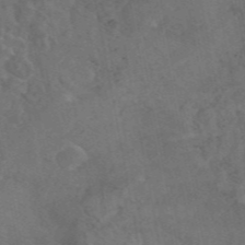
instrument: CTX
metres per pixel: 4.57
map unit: eAb
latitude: 46.3657
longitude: 113.9745
